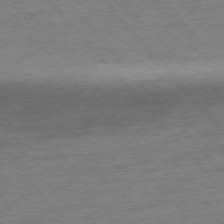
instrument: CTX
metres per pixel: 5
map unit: Hpe
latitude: -76.7652
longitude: -15.2915
